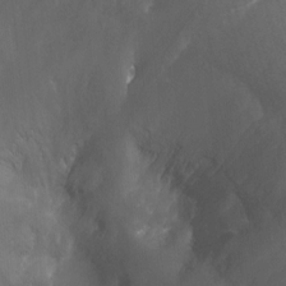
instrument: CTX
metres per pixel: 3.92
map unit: Aa
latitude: -13.3321
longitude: -67.1025
